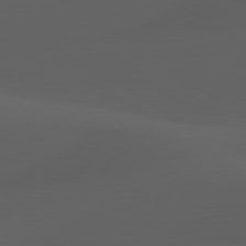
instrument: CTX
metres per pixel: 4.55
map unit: lApd
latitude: 80.2711
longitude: -88.5168
